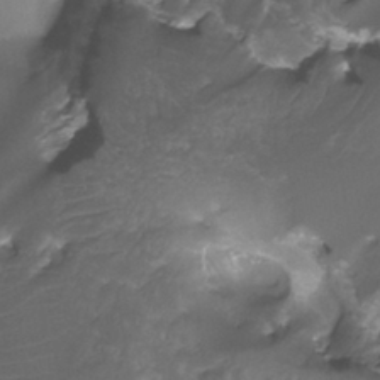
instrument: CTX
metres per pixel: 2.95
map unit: Nhu
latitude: -13.4832
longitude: -70.1200
